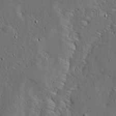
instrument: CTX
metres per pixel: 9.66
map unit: Ave
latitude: 13.8583
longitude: -138.2900
